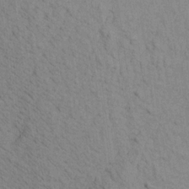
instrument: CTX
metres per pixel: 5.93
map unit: Aa
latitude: 21.5182
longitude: -144.3656
